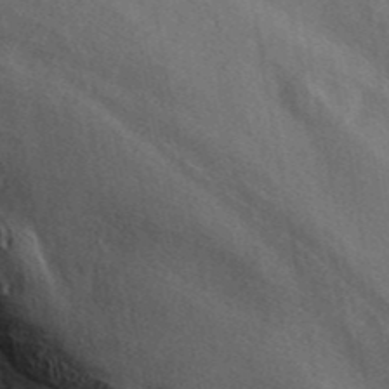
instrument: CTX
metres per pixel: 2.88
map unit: ANa
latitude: 43.6127
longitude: 45.9178
